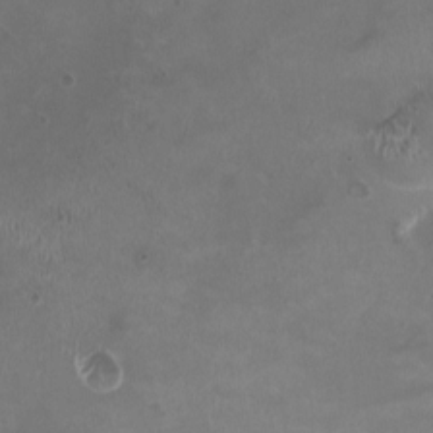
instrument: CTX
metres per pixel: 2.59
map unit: HNhu
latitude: 0.9324
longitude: -3.1592
